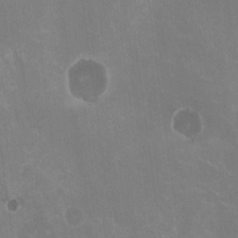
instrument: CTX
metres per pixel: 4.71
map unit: HNhu
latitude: -1.0865
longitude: -2.2522
